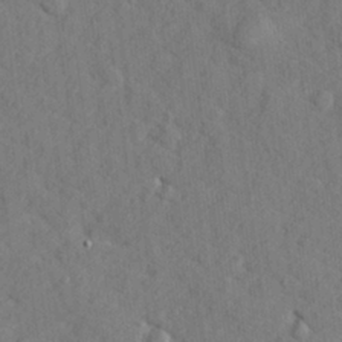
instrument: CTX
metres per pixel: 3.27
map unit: lHvf
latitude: 25.3103
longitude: 142.7841
